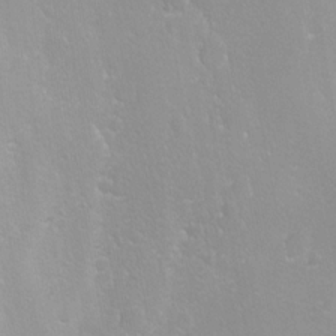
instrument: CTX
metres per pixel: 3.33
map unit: Ave
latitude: -11.0298
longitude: -121.0081
